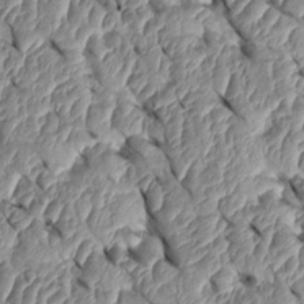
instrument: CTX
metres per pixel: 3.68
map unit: Htu
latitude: 1.8772
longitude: 148.0283
